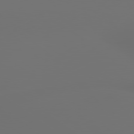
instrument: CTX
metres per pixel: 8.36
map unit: lApd
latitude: 79.8961
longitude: 177.3699
